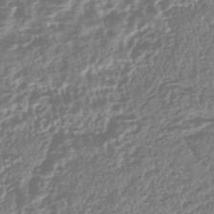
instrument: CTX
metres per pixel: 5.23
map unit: HNhu
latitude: -43.4643
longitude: 106.9353
